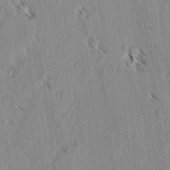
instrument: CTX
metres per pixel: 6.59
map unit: lAvf
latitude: -4.5762
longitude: -113.8016
